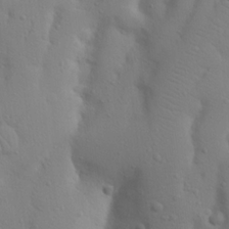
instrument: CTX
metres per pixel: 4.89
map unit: Nhu
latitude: 20.7247
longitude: -73.8584
